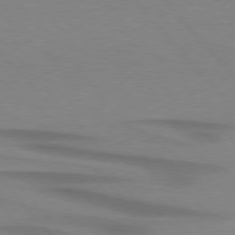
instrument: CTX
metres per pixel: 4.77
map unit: lApd
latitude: 76.3845
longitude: -86.6868
